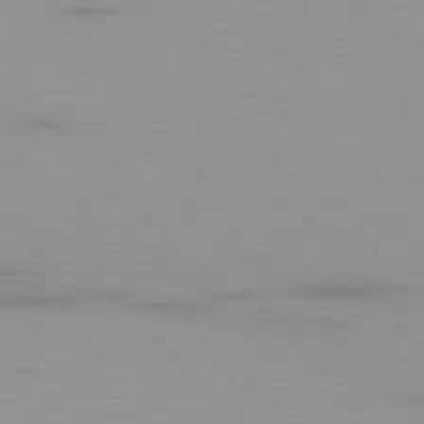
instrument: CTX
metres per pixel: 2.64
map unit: Ap
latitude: -79.1620
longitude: -69.3671
